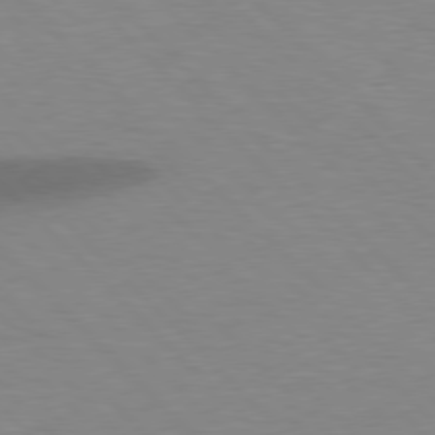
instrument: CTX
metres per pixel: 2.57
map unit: lApd
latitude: 77.3103
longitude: -59.6883
